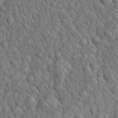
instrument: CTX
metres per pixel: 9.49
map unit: eHh
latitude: 33.2726
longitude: -66.4979
